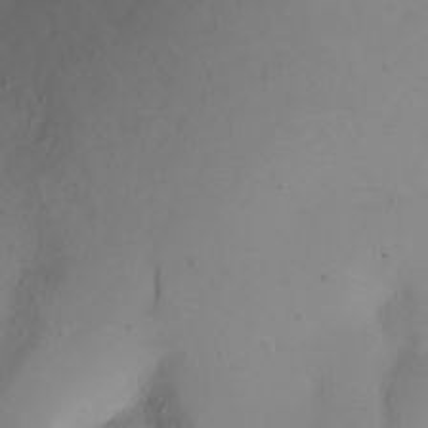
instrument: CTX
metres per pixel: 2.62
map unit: Hto
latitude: 2.2522
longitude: -36.4790
